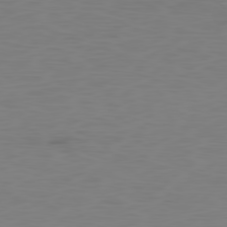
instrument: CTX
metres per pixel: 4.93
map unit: Ap
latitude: -78.9352
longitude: -70.7057
